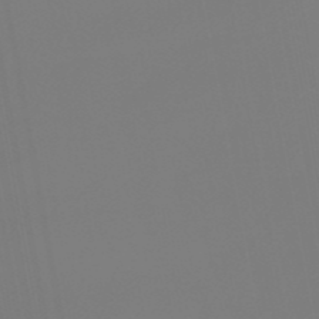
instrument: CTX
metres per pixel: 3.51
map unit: eHb
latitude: -50.4062
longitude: 74.8597
